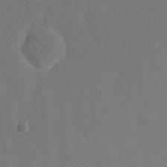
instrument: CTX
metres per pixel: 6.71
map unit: eHh
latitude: 18.2900
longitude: -67.4615
